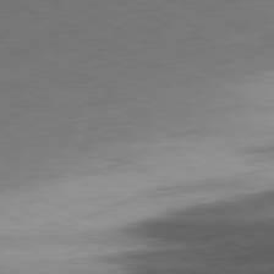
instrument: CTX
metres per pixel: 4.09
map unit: Ap
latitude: -81.6344
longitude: -71.6127
